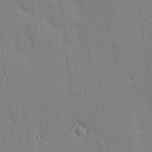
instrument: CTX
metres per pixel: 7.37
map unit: eHh
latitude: -0.1984
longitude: 18.2362
